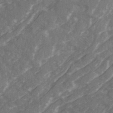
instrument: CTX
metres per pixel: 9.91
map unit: Ave
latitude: 20.1011
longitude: -130.9325
